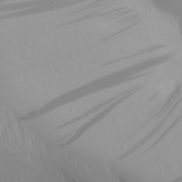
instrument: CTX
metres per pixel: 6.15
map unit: Aa
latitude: 28.2711
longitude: -133.3104
